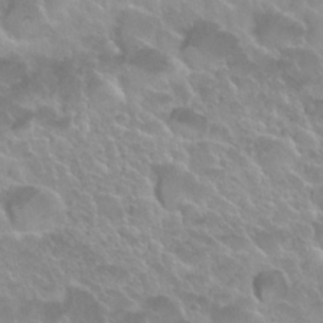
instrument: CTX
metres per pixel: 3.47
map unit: Nhu
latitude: 29.9528
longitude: -54.7813
